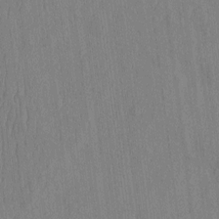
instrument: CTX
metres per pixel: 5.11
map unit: HNhu
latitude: -3.7099
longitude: 14.5574
